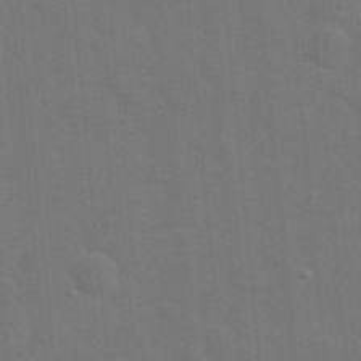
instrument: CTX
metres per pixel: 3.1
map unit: eHh
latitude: 19.8772
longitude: -63.9150
